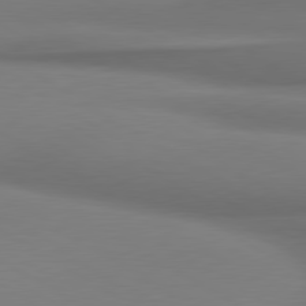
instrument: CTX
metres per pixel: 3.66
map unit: lApd
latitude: 80.0822
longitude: 174.5951
